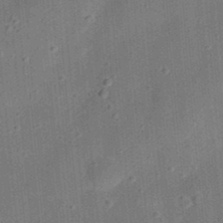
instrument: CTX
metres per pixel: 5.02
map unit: eHh
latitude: 24.5923
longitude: -70.6301
